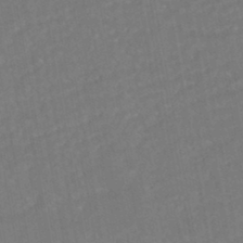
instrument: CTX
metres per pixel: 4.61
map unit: HNhu
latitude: -45.2943
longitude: 104.3117
